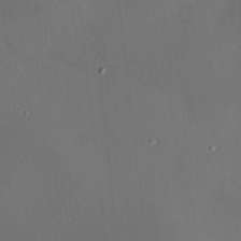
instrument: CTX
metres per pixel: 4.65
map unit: HNhu
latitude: 8.1389
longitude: 9.7855
